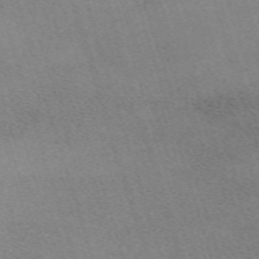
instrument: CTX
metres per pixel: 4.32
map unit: eHh
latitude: -62.2172
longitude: 49.6722
